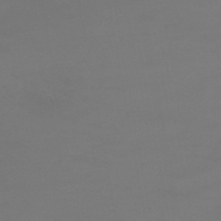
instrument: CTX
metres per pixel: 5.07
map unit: eHb
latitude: -45.8611
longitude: 84.5762
